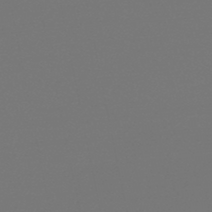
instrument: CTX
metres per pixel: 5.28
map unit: lHb
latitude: -47.8800
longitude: 64.7463
